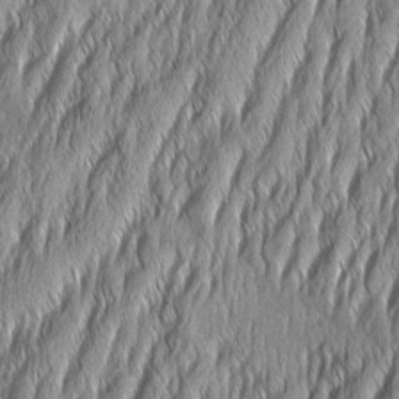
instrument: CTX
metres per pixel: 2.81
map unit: Aa
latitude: 7.2348
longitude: -130.3279
